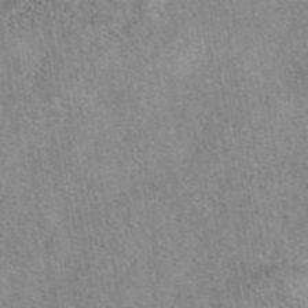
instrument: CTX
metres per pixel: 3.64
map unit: eAb
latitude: 42.7246
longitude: 104.0283
